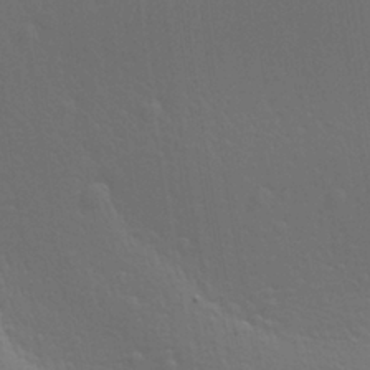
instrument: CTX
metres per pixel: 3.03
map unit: Aa
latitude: 27.8017
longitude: -139.4615
